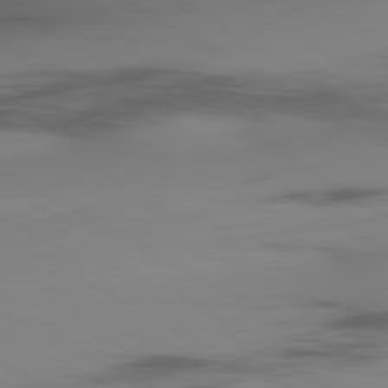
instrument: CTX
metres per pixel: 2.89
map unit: Ap
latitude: -80.0661
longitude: -63.0837
